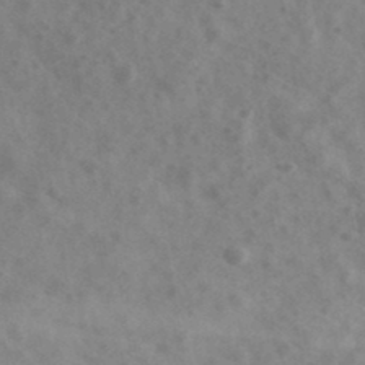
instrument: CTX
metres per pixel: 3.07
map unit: Ave
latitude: 38.9325
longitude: -106.9703
